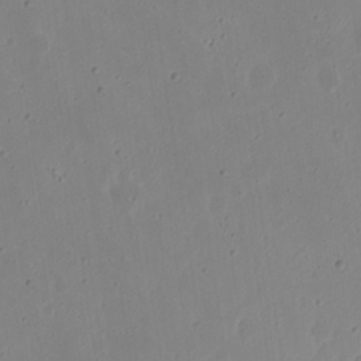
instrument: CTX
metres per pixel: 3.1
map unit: eHh
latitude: 20.3656
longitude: -72.3657
